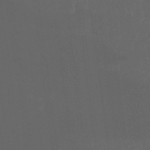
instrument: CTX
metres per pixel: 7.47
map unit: Nhu
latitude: -15.4266
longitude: -57.5938
